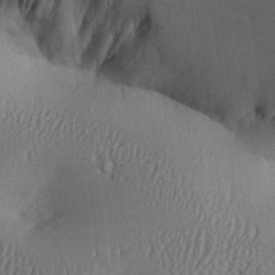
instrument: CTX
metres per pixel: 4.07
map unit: Aa
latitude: 26.1956
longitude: -133.9717
